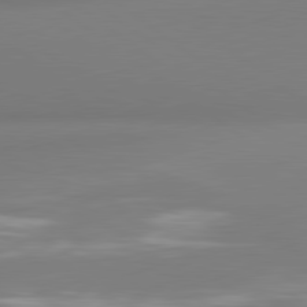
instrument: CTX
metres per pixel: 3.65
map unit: lApd
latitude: 80.5357
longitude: -164.0633
